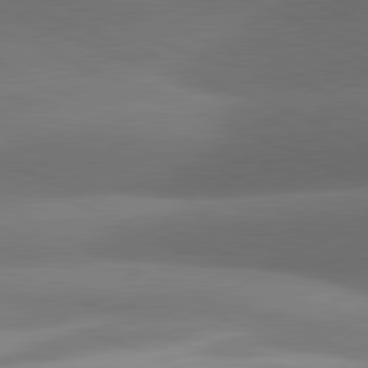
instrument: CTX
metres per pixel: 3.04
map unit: lApd
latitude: 81.4993
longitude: 132.3496
